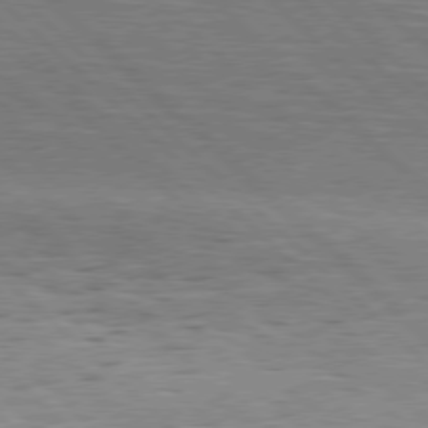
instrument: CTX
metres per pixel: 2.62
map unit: Hpe
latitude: 77.1970
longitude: -127.7828
